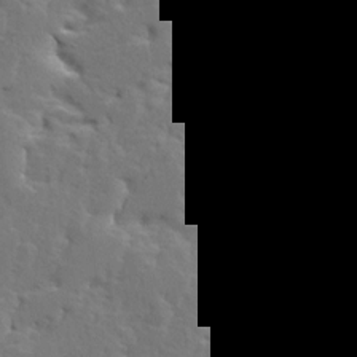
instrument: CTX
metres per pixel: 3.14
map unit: Ave
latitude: 14.2712
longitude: -135.4615
